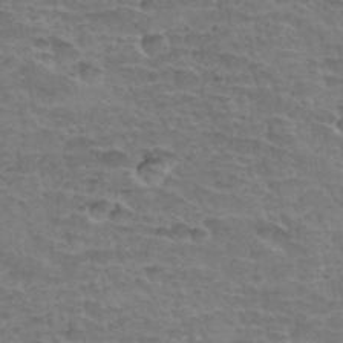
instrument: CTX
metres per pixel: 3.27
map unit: Hto
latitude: 34.4601
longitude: -44.1200
